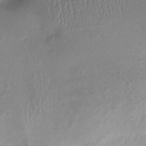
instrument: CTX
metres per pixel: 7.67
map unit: Ht
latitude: -9.4454
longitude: -20.3468
